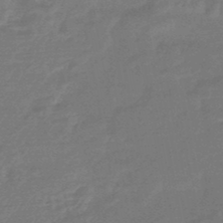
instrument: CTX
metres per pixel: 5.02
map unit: HNhu
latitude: -46.3495
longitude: 90.0472
